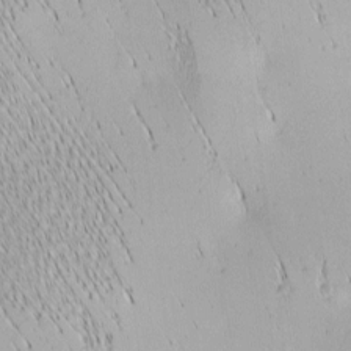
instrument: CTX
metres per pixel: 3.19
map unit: lAa
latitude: -4.6707
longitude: -121.1781
